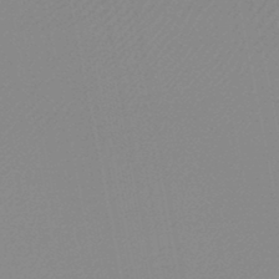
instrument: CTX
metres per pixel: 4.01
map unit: HNb
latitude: -45.2565
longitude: -43.0647
